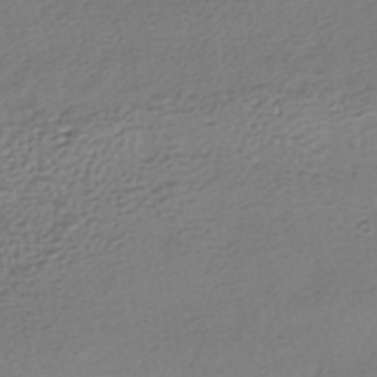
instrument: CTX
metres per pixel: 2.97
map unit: HNhu
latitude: -42.4817
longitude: 97.2754
